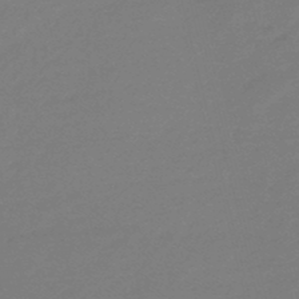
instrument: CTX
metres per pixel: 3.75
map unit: eHb
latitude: -47.1620
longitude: 86.6708
